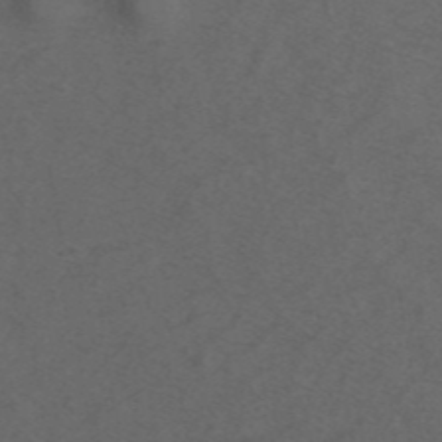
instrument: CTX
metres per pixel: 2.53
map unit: ANa
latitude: 44.0633
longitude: 27.3320
